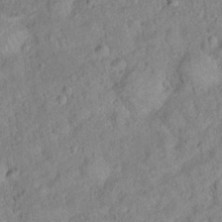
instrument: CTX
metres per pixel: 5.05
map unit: Hto
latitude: 17.3860
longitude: -52.9136
